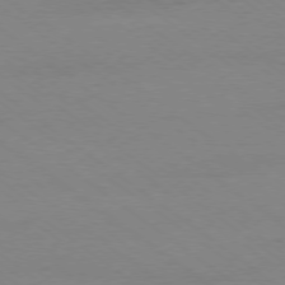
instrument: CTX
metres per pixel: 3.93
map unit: Ap
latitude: -78.5951
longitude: -95.1403
